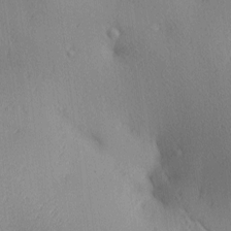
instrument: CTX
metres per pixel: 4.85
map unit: lAa
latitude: 3.8394
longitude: -117.1970
